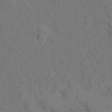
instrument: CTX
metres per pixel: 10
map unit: Hto
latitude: 15.1026
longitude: -36.1578
